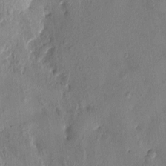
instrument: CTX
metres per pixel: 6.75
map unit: HNhu
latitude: 3.4993
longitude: -5.2726
